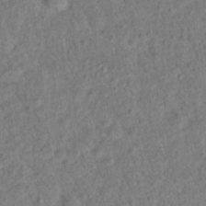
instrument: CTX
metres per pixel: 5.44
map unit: Hto
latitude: 14.3090
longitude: -38.8002
